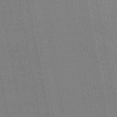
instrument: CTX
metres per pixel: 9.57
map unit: lHb
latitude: -47.4076
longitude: 67.0675
